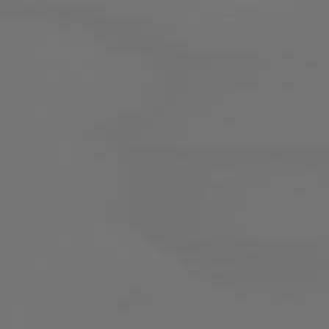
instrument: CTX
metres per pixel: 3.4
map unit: lApd
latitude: 79.3671
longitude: 177.6344
